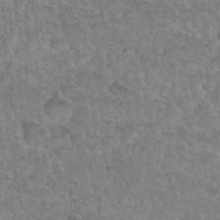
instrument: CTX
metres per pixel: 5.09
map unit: Nhu
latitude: 31.0270
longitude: -51.8205
